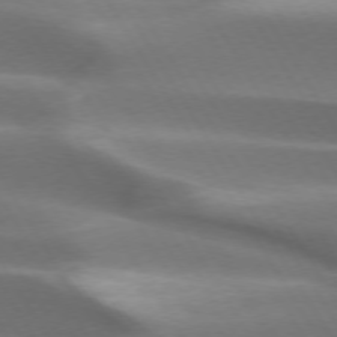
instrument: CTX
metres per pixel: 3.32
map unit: lApd
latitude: 73.3293
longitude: -51.8394
